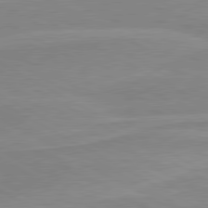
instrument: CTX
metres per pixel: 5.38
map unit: lApd
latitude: 80.4601
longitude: 171.2376
